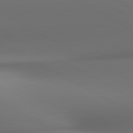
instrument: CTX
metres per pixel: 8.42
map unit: lApd
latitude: 80.9892
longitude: 136.8786
